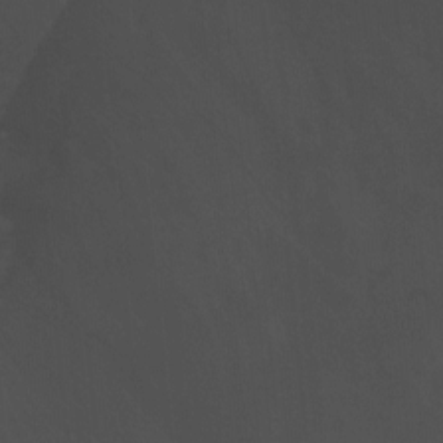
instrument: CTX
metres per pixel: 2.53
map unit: Nhu
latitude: -7.1431
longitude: -50.5167
